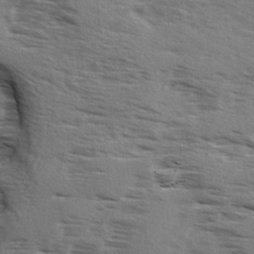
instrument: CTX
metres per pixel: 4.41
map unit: Ave
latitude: 1.7449
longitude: -110.6491
